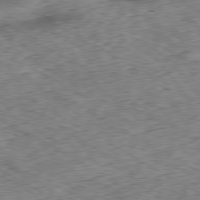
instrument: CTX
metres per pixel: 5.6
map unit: Hpe
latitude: -80.3307
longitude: 23.1620
